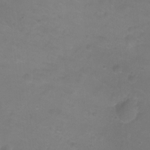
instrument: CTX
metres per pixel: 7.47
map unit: Ht
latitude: -9.1998
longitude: -35.5371
